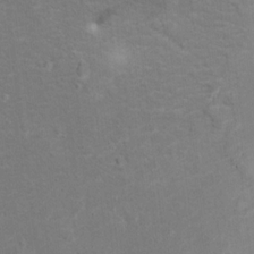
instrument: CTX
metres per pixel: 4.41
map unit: Ht
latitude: 13.4804
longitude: -39.8394
